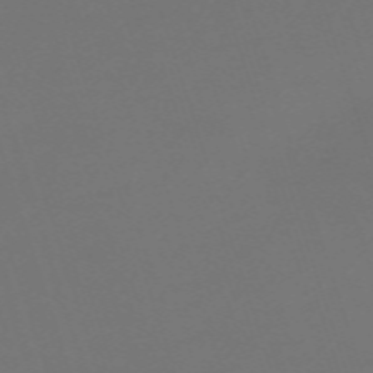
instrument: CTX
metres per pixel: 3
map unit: eHh
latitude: -63.3131
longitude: 51.5210
